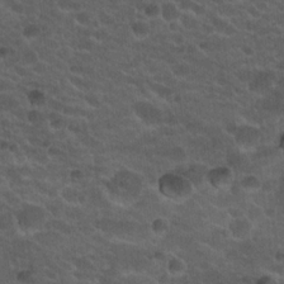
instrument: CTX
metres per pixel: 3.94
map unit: Hto
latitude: 19.9339
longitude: -35.5938
